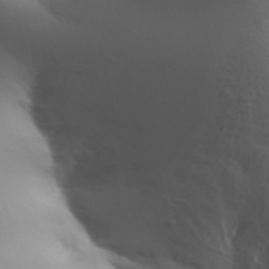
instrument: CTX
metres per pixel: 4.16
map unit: Aa
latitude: 32.9514
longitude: -143.7828
